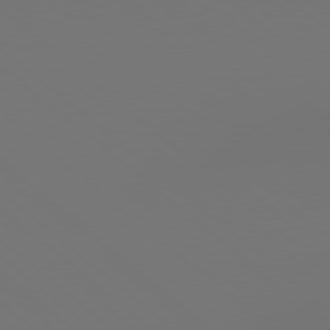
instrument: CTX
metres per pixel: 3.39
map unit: lApd
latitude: 78.8569
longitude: 178.2172
